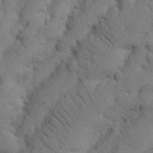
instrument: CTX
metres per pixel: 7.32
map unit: Nhu
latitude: 21.4427
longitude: -74.6679
